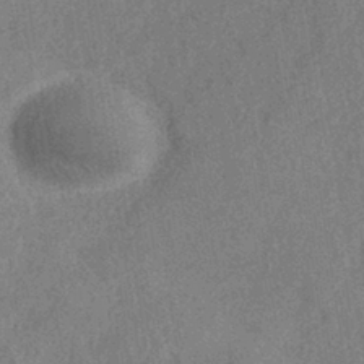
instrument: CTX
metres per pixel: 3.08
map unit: eHh
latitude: -40.0850
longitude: -27.0270
